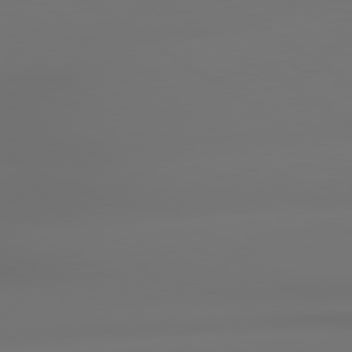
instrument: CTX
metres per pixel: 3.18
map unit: lApd
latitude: 79.3104
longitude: -137.4049
